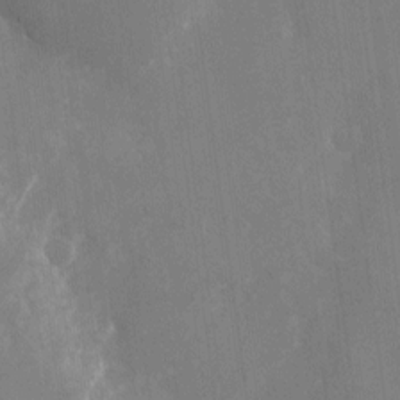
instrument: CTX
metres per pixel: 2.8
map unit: Nhu
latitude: -23.4266
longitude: -72.9514
